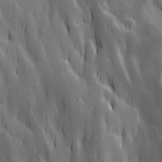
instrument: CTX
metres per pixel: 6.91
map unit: Ave
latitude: 13.0837
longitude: -105.1026
